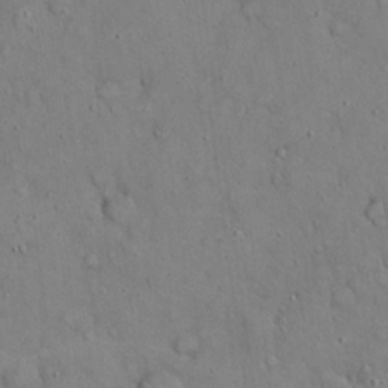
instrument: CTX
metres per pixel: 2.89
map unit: eHh
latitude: 19.6694
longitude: -60.4223
